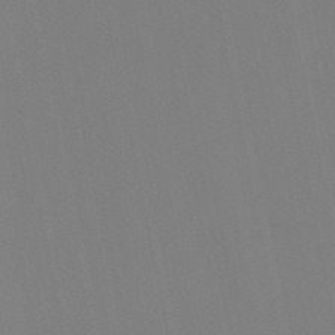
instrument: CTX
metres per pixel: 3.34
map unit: lHb
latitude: -48.5763
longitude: 70.2362
